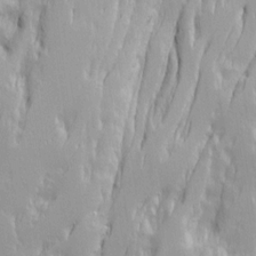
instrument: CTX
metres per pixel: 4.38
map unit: Ave
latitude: 14.1200
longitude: -131.9340
